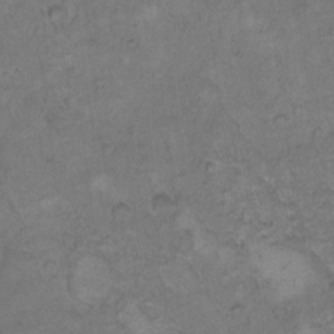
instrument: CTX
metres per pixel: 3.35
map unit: Hto
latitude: 8.4412
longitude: -60.2333
